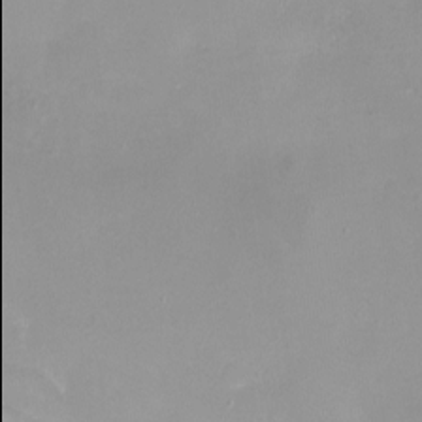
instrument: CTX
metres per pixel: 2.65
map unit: eHh
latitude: -4.9541
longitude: -77.9906
